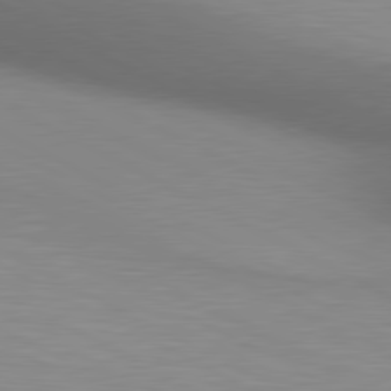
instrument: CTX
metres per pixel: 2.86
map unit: lApd
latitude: 80.4979
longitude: 132.0850
